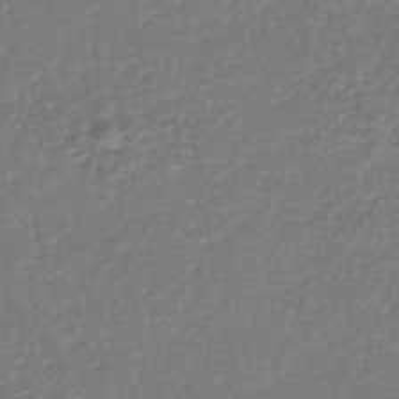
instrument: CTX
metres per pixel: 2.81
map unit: lHb
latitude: -44.5196
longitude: 67.7666
